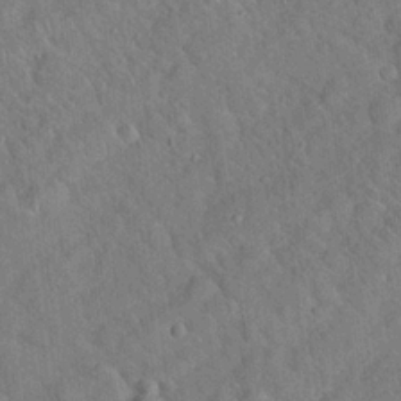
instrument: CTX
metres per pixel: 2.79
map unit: Hto
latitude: 18.8947
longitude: -52.9514
